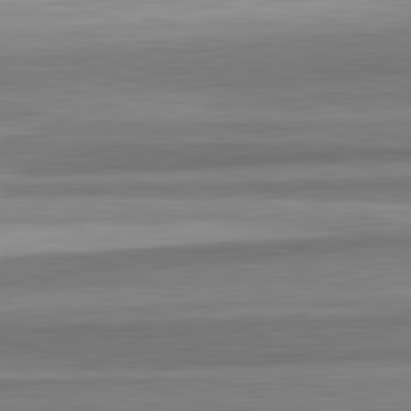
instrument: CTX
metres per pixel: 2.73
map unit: lApd
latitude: 82.4790
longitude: 178.5762
